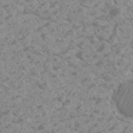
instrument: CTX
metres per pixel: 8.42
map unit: Htu
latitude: 2.3278
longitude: -21.1781
